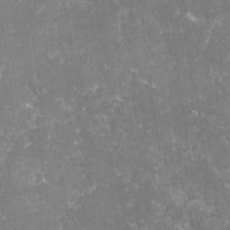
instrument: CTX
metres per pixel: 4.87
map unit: lHvf
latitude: -14.6897
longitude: -98.8380
